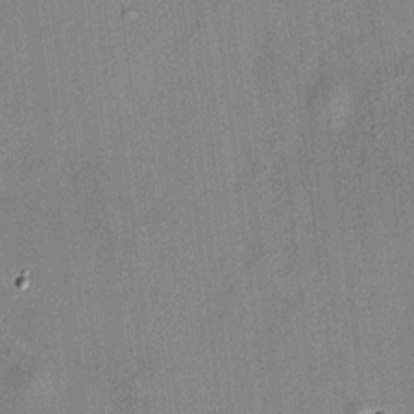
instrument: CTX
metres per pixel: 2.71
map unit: HNhu
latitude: 12.3090
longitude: 9.6722
